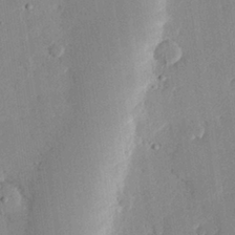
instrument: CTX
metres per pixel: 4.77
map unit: eHh
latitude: 28.3278
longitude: -81.0080
